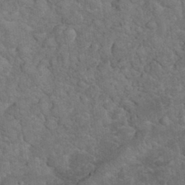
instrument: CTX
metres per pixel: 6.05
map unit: eHh
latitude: 33.5938
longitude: -65.8772
